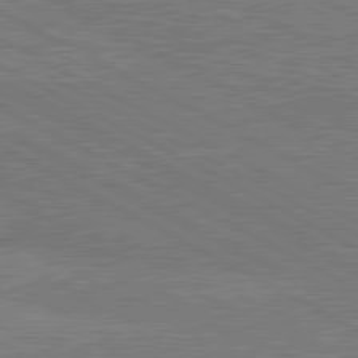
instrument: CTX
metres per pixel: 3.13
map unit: lApd
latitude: 80.6490
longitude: 141.6722
